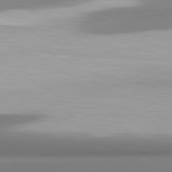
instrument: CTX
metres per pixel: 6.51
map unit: lApd
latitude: 81.2915
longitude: 177.1620
